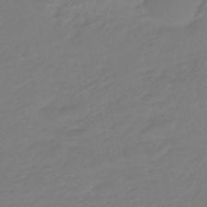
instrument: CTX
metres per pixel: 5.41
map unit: eHb
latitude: -46.6707
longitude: 88.9352
